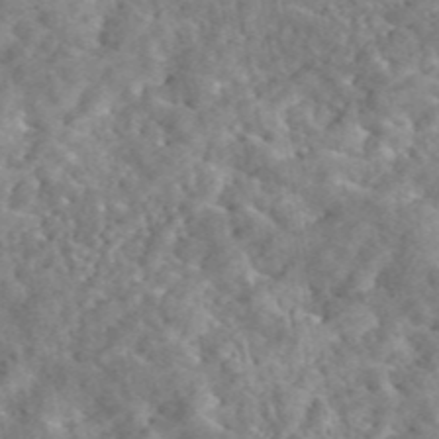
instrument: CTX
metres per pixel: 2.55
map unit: eAb
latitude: 45.3481
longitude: 128.8786
